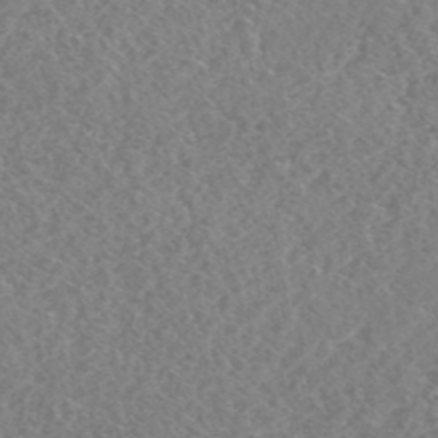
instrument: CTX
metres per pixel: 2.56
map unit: HNhu
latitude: -48.7275
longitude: 29.7100
